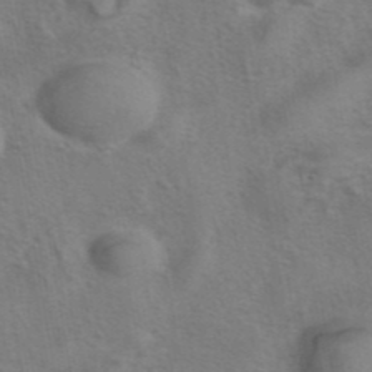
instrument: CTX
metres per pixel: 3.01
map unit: eAb
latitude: 41.8772
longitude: 104.5384
